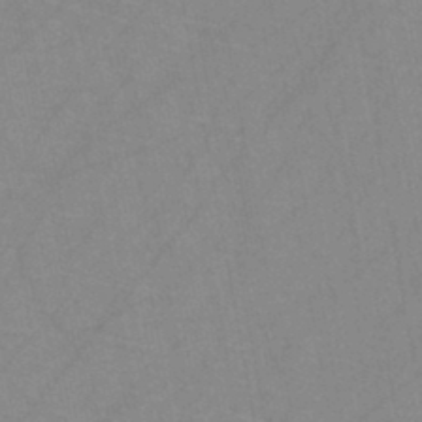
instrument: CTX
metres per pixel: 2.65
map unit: HNb
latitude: -44.8786
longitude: -40.5545
